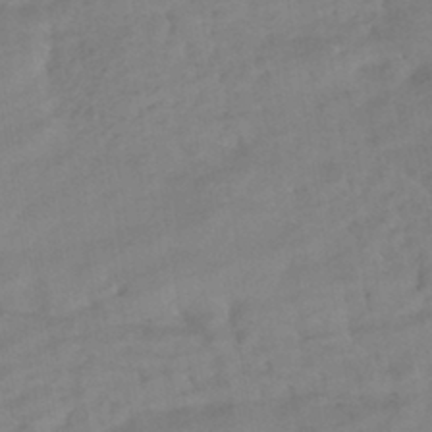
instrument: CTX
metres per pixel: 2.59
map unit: HNhu
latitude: -42.3306
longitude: 101.8422
